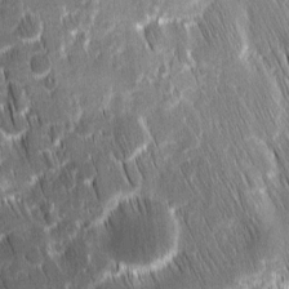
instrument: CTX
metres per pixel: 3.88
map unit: Ave
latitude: 9.0459
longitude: -104.9703
